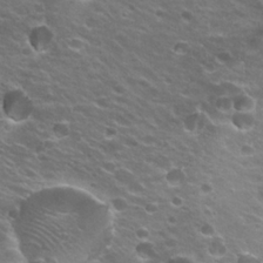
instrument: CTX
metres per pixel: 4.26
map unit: Hto
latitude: 23.1025
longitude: -32.4601
